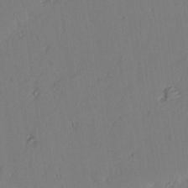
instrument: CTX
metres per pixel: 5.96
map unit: lAvf
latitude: 26.4223
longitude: -111.0648
